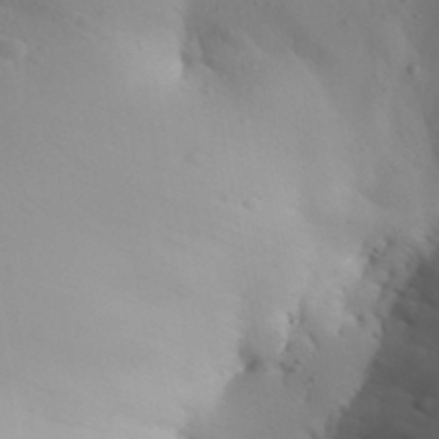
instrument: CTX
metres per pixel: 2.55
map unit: Aa
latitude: 32.1767
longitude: -144.1955
